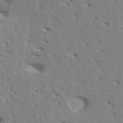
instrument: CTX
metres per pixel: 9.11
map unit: HNhu
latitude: 7.6505
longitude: -2.0255
